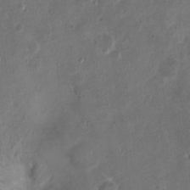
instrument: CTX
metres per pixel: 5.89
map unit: Nhu
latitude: 1.6127
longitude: -15.2915
